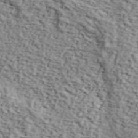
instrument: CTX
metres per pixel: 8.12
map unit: lHvf
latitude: 37.7072
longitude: -86.8758
